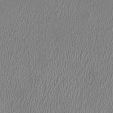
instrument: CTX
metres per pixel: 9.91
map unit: HNhu
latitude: -1.2376
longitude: -0.4412
